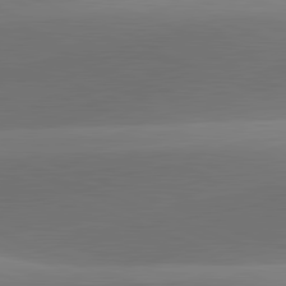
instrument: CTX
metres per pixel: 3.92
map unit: lApd
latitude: 81.9150
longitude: 129.1053
